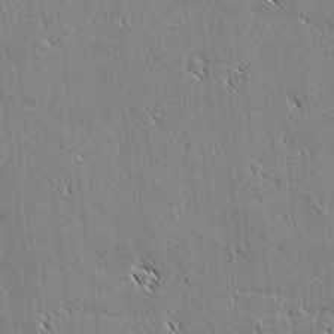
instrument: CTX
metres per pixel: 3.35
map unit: lAvf
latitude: 2.0255
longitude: -106.8002
